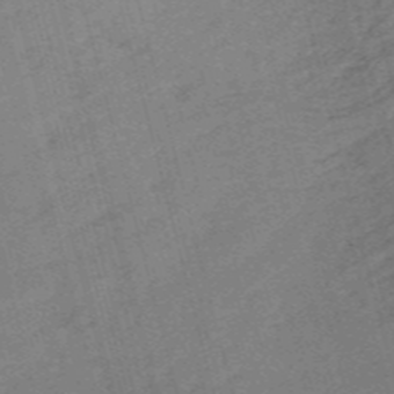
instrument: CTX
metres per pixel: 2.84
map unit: HNb
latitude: -54.3306
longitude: -46.3090
